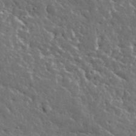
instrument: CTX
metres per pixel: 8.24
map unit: lHvf
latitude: 36.4223
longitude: -88.4412
